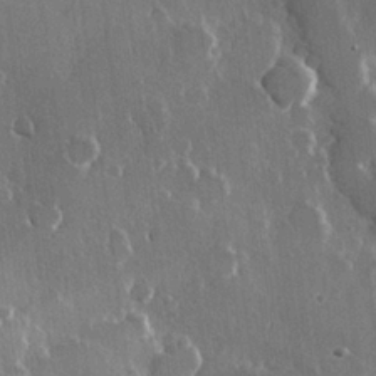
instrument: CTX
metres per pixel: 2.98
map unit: Hve
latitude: 22.7057
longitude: 147.7288
